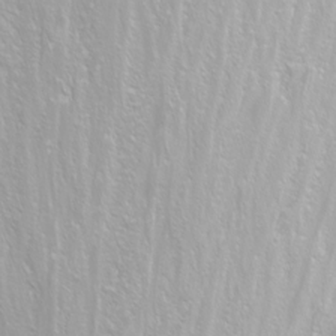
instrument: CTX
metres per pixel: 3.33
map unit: Nhu
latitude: -11.2376
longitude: -64.9514
